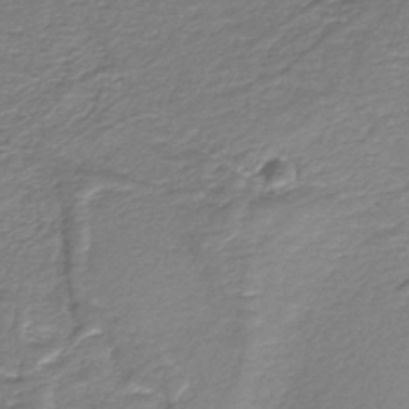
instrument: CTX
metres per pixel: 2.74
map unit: HNb
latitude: -36.3684
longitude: 50.9353
